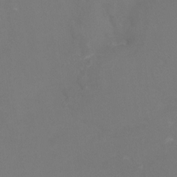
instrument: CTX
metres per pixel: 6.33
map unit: Htu
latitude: -13.2943
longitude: -48.4223
